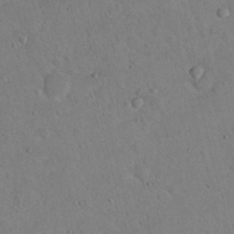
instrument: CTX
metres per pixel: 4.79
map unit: Nhu
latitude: 14.7436
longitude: -29.2159
